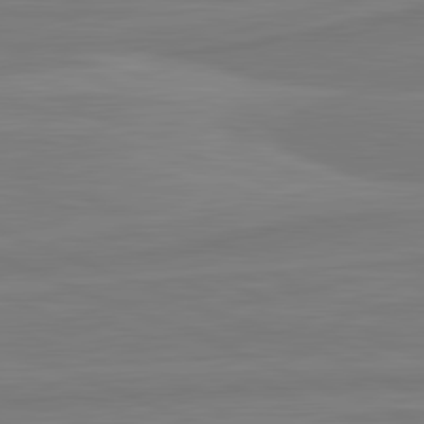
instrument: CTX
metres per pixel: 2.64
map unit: lApd
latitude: 81.9339
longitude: -174.1200
